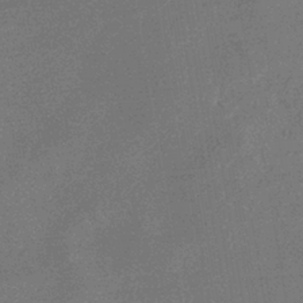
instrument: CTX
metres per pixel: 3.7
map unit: eHb
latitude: -39.6911
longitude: 77.5966
